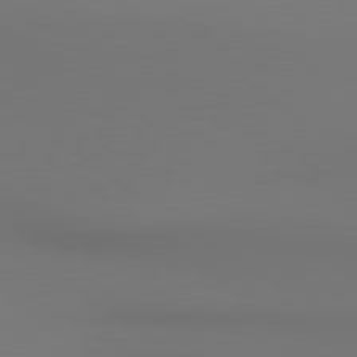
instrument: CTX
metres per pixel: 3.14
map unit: lApd
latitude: 80.7624
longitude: 153.2376
